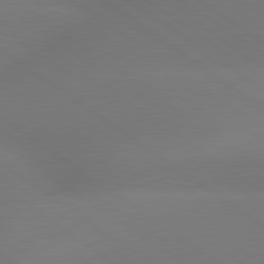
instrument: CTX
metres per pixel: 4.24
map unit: lApd
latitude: 79.4427
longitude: -151.3103
